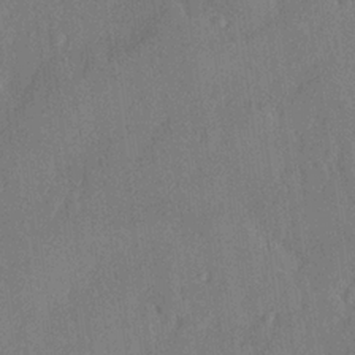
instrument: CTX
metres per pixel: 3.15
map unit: lHvf
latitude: 23.0647
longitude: 145.1620
